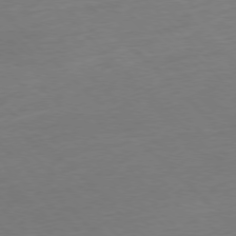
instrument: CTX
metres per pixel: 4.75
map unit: Hpe
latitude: -77.9178
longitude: 12.8408
